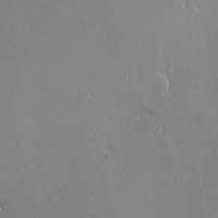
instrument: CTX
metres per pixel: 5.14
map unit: eHh
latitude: -2.4251
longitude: -81.5371
